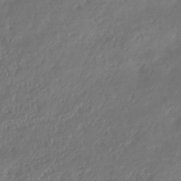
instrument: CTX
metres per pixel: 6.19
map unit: lHb
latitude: -42.7652
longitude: 70.5574
